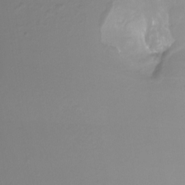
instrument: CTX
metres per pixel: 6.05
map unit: Aa
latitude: -12.7463
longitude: -68.8191
